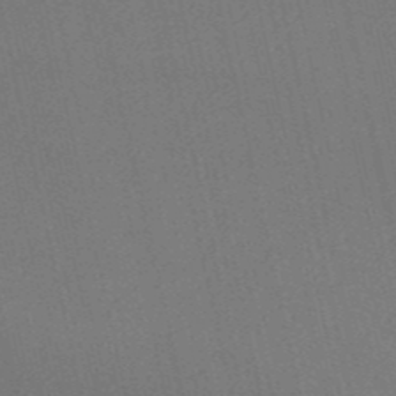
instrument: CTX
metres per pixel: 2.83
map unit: HNb
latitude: -51.5966
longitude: -50.6679
